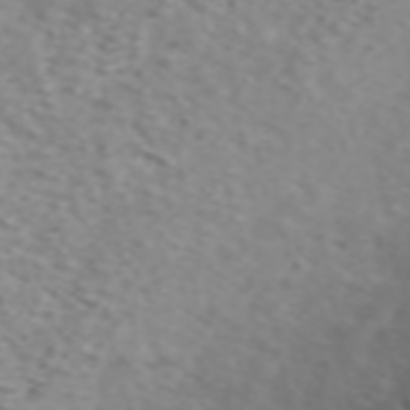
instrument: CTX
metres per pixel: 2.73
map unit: ANa
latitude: 44.3278
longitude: 21.8989
